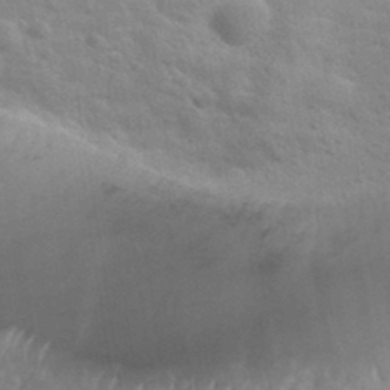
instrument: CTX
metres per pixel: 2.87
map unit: Hto
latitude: 35.6316
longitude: -51.7071
